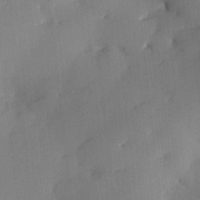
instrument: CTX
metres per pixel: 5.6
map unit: HNhu
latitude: 7.8394
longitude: 16.0283
